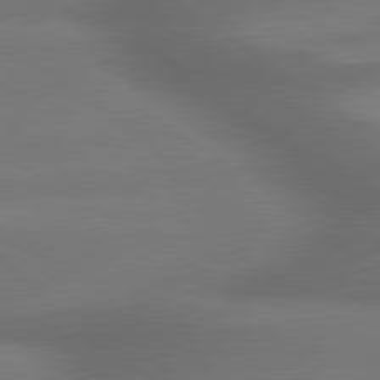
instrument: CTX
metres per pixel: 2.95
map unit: lApd
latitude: 79.5938
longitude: -153.8773
